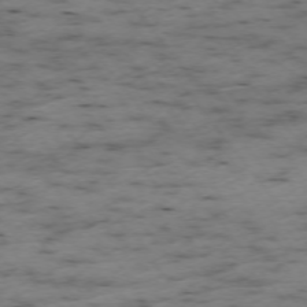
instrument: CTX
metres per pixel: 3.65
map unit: Ap
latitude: -73.9178
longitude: -73.5938
